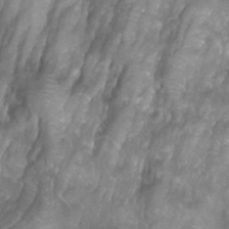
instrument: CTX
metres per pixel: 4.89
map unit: Nhu
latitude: 25.0269
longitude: -53.7639
